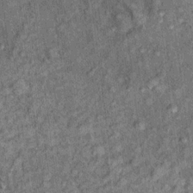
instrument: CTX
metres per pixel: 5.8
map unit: Ht
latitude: 9.6316
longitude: -38.1578
